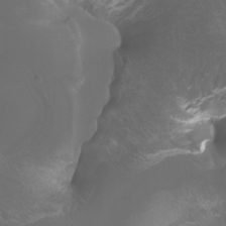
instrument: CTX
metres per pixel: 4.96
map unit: Nhu
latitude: -7.0675
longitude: -74.8569
